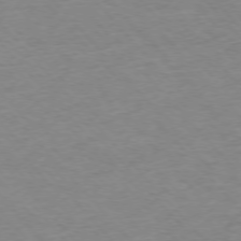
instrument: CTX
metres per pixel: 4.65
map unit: Ap
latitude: -76.4818
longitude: -87.8583
